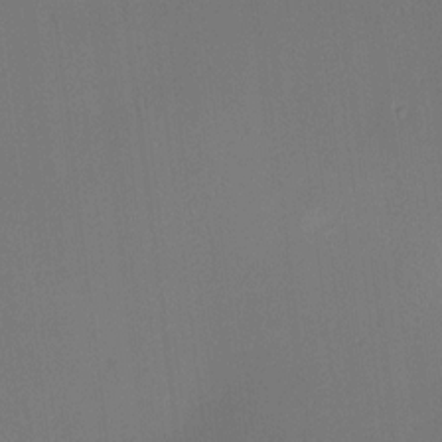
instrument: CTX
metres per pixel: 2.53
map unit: HNhu
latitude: 9.0648
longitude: 15.1243
